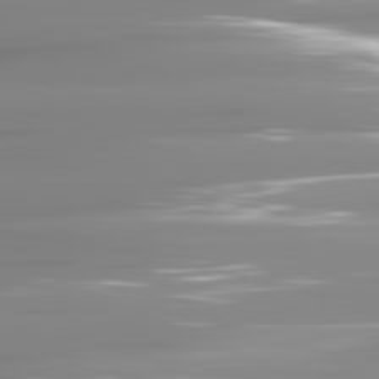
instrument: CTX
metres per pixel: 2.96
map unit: lApd
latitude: 81.6883
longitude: -137.7072
